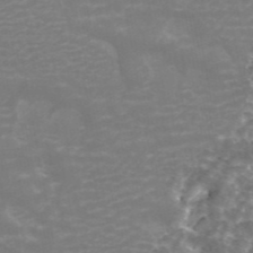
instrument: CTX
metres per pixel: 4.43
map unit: ANa
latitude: 44.7813
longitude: 29.5777
